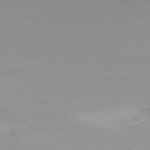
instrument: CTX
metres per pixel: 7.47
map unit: Hpe
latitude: -80.9731
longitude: 16.5007
